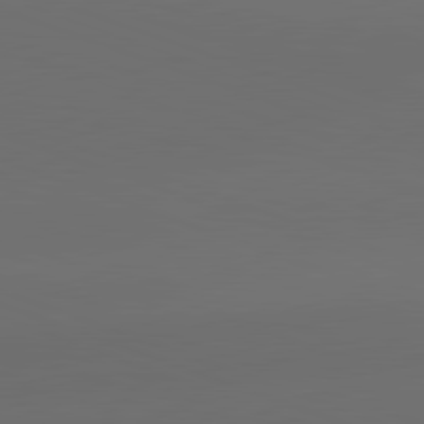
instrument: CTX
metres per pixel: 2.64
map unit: lApd
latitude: 82.1388
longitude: 134.6330
